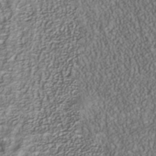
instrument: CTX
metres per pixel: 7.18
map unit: Nhu
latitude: -40.5574
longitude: -85.5371
